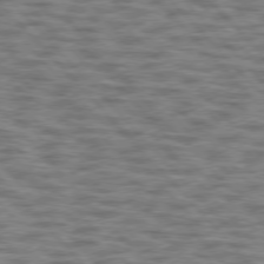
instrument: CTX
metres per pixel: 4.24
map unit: lApd
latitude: 76.2522
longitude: -70.0444
